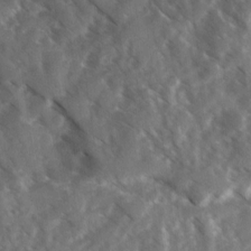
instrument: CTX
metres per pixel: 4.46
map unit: Ave
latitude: 17.6505
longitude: -131.0459
